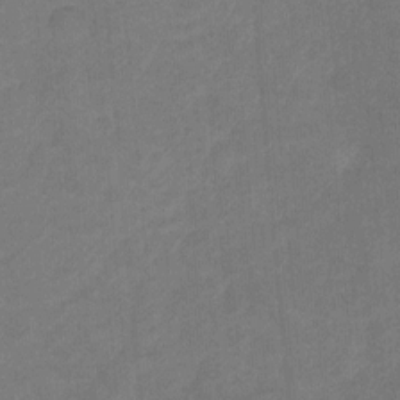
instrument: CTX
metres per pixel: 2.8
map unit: Hto
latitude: 5.0080
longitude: -30.9514
